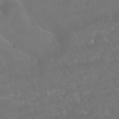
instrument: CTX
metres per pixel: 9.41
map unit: eHh
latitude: 24.7057
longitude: -62.9892
